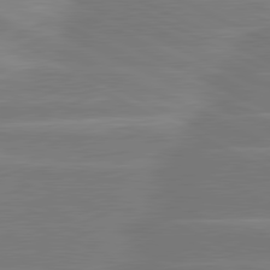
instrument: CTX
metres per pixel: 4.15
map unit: lApd
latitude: 81.2726
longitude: -134.9891
